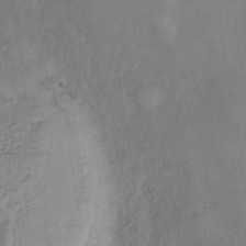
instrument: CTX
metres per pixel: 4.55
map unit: eHh
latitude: -41.5021
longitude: 119.2376
